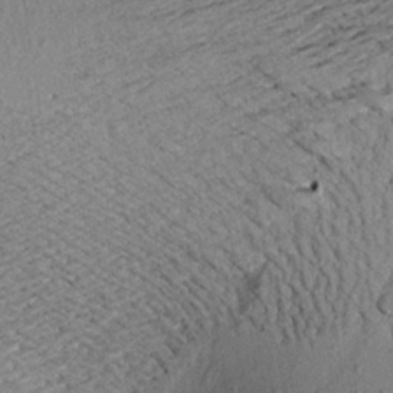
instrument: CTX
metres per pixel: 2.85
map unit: Aa
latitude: 20.5546
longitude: -149.1025
